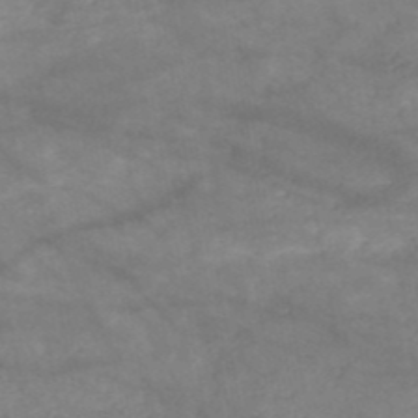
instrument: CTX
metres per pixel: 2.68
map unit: HNb
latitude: -50.6329
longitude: -39.6316
